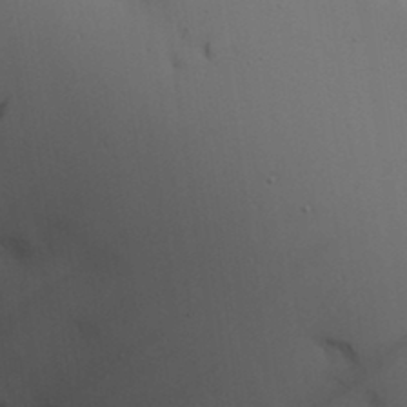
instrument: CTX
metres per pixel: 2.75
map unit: Aa
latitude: 19.3670
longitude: -126.0822
